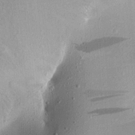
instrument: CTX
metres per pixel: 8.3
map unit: Aa
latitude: 19.5749
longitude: -147.3293
